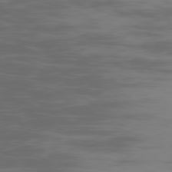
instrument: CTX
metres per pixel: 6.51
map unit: Ap
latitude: -78.8408
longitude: -71.6316
